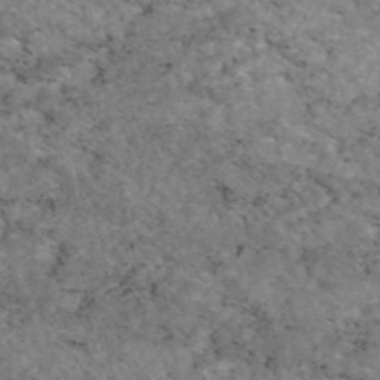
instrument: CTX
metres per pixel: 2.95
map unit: eAb
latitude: 46.5357
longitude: 117.2753
